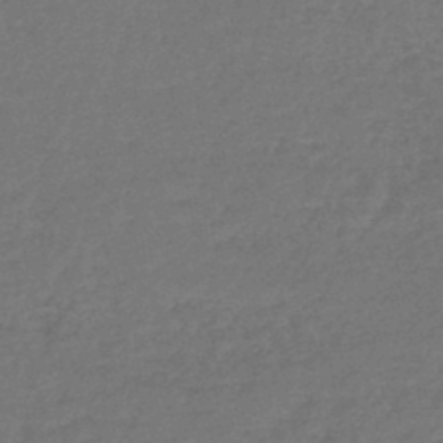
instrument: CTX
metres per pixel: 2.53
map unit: lHb
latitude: -45.3888
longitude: 70.0094
